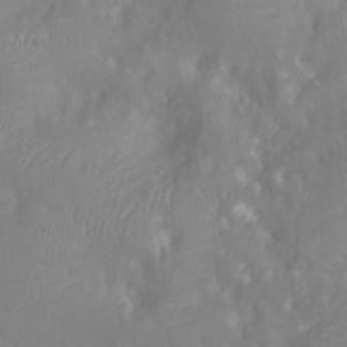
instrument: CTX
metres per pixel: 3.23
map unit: Ht
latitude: -9.5966
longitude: -22.8947
